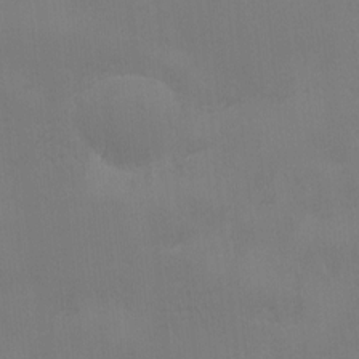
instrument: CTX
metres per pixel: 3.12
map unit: Ave
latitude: 2.3089
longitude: -112.7813
